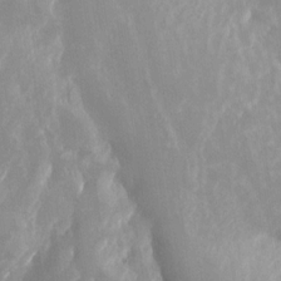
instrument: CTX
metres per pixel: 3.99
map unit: Nhu
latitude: -28.0094
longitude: -75.7639
